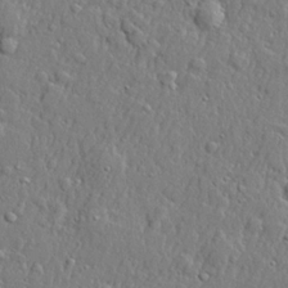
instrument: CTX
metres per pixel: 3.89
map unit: lHvf
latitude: 21.7828
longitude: 143.3509
